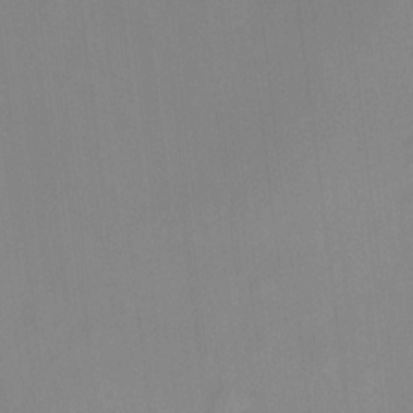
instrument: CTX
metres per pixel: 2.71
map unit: HNhu
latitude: 11.8772
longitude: 10.3684
